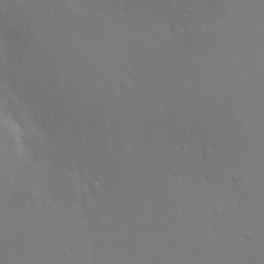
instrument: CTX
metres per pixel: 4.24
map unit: Hto
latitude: 18.6112
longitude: -56.2144
